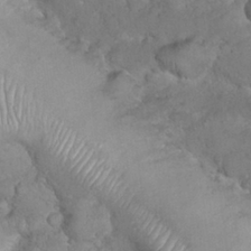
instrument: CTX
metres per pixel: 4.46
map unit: Nhu
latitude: 26.9892
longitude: -65.8583
